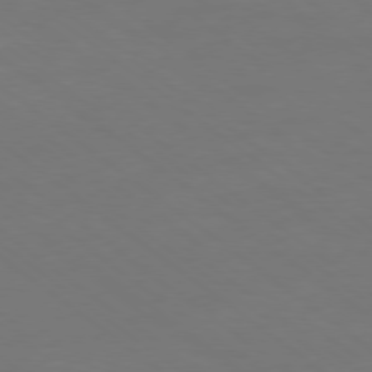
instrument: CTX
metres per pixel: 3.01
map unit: Ap
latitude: -78.9352
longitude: -62.2901
